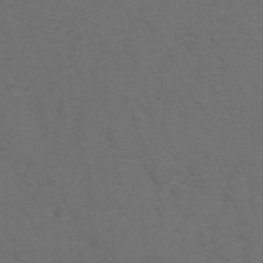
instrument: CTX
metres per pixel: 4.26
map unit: Hto
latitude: 5.9528
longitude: -30.8947
